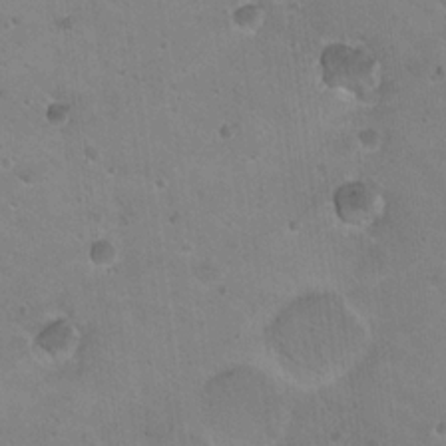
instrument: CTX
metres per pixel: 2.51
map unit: Nhu
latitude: 18.0633
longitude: -30.0255
